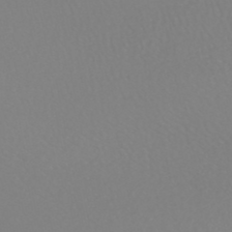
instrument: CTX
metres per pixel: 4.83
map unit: HNhu
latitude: -48.5763
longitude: 101.1998
